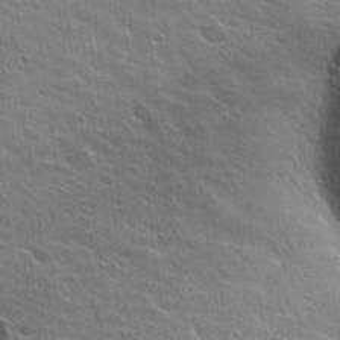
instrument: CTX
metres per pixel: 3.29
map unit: Hto
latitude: 26.6680
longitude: -43.2726
